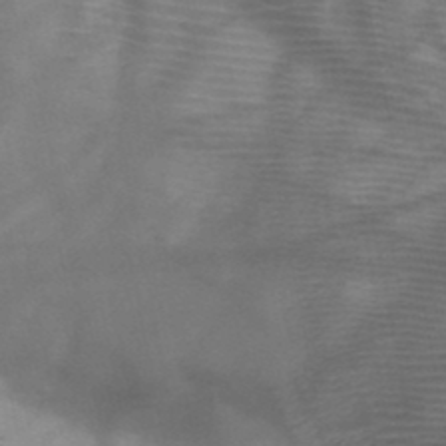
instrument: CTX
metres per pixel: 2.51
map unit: HNb
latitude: -46.8030
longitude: -41.2159
